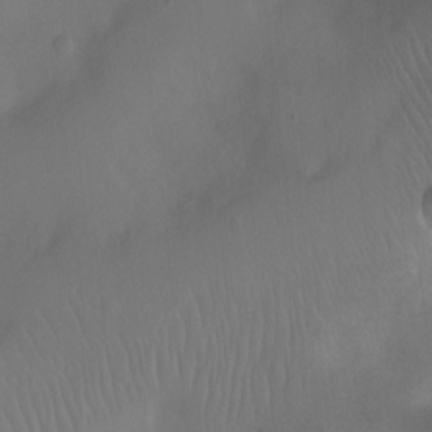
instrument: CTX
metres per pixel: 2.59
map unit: Nhu
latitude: -12.8030
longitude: -41.8205
